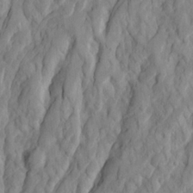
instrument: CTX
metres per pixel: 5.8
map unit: Ave
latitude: 23.1970
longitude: -132.9136
